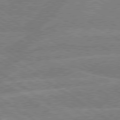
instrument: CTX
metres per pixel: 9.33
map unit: lApd
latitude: 79.2726
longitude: -133.0647
